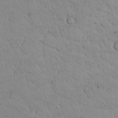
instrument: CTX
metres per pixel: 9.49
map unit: Nhu
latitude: 24.2333
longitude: -72.7436
